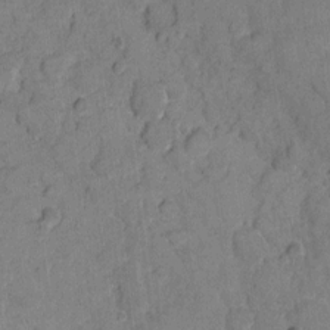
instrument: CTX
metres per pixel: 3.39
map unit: eHh
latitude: 10.7246
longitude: -64.7057
